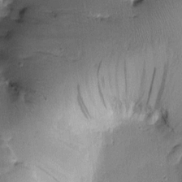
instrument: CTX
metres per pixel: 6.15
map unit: Htu
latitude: -0.3873
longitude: 171.7667
